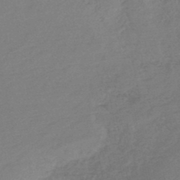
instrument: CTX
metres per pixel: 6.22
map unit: HNb
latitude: -47.8233
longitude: 60.2173
